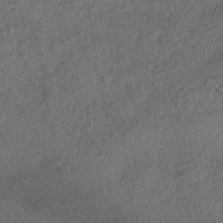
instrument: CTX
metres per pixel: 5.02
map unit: HNhu
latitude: -43.1620
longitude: 100.0094
